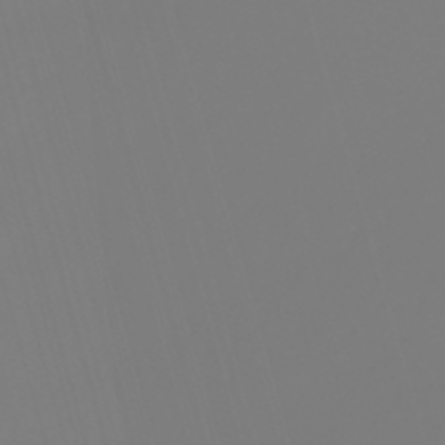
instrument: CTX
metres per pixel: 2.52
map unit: lHb
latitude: -50.1417
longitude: 81.9367
